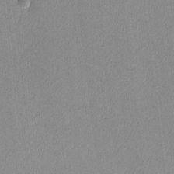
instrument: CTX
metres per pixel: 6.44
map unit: lHvf
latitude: -12.1795
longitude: -100.8002
